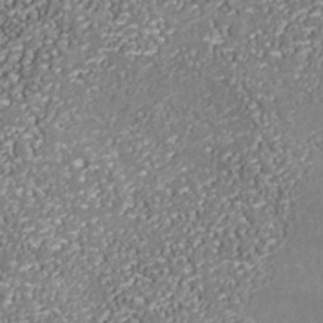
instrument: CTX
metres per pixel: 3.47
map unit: Nhu
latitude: -38.6330
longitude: -83.6504
